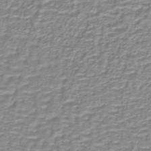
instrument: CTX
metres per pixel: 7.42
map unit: lHb
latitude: -40.0094
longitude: 58.3684
